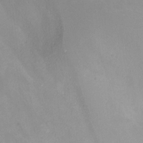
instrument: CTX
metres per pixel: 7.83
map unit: Nhu
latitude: -8.8597
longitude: -42.4223
